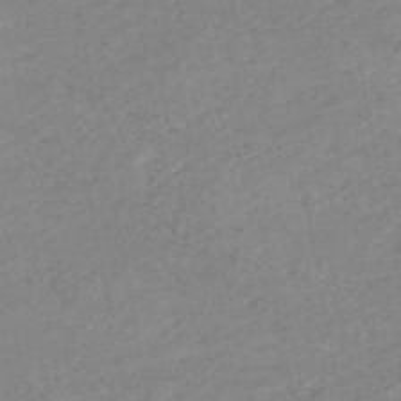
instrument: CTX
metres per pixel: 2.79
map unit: HNb
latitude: -51.0108
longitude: -52.0822
